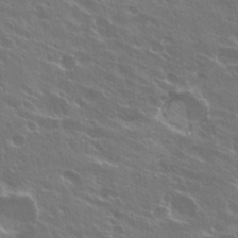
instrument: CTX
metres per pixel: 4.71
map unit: Hto
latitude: 27.5938
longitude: -41.1592
